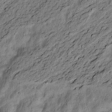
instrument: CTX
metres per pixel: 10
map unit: Nve
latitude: -6.9163
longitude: 174.6707
